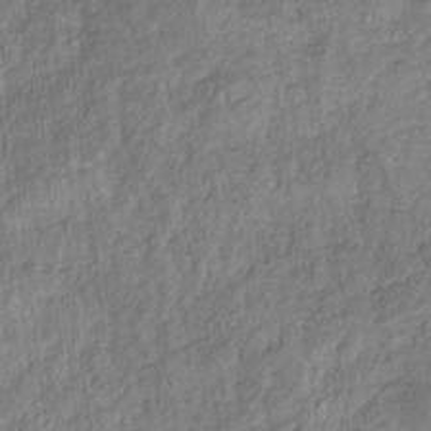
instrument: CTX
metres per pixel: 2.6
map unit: eHb
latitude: -29.5966
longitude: 65.7100
